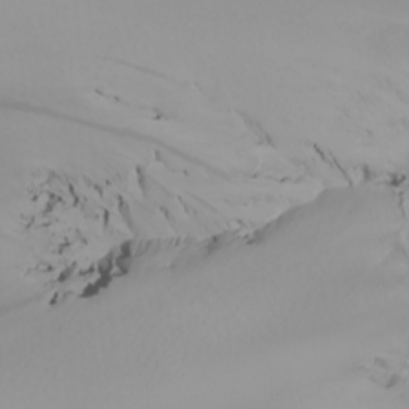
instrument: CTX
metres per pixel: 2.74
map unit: Nhu
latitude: -6.6896
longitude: -95.8773
